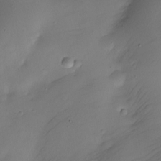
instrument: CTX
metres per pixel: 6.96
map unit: Nhe
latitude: -20.0850
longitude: 144.4818
